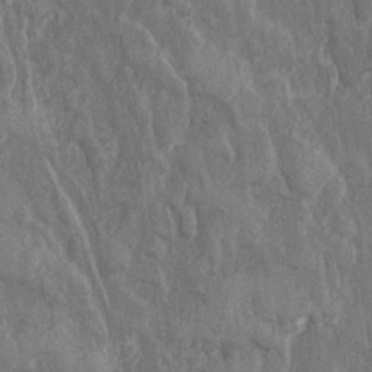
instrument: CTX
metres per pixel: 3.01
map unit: lHvf
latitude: 18.4223
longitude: -116.7435
